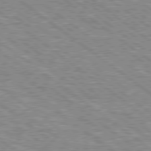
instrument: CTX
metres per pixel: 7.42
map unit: Hpe
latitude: 78.8380
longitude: -156.9702
